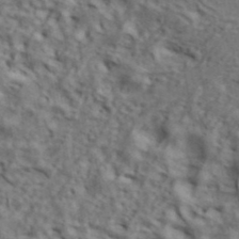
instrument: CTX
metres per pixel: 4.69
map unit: ANa
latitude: 42.8569
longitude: 55.1431
